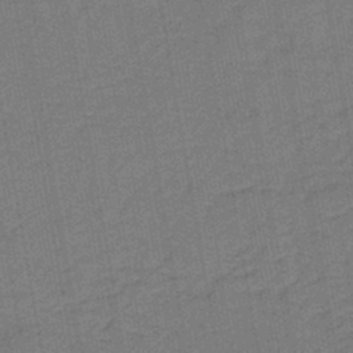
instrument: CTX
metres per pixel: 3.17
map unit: lHb
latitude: -43.0486
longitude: 62.9919
